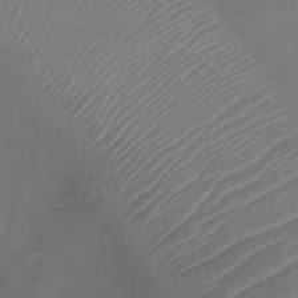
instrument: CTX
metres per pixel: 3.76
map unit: Ht
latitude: -2.1605
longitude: -19.5749
